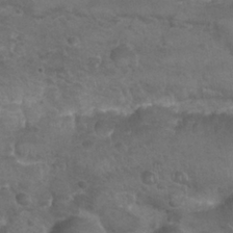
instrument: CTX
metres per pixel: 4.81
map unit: Nhu
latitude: 24.8757
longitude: -52.2334
